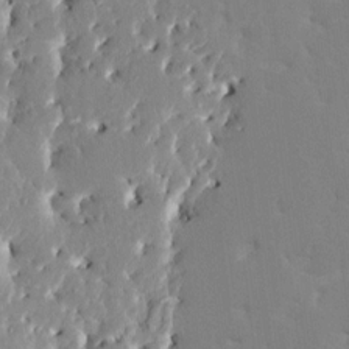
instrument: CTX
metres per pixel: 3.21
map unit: HNhu
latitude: 7.5371
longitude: -2.4223
